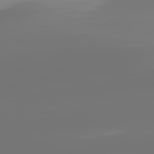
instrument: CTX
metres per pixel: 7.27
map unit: lApd
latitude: 82.0255
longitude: -150.3467
